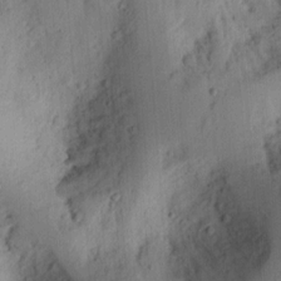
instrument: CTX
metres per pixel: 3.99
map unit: Ht
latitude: 11.2915
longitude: -74.2900
